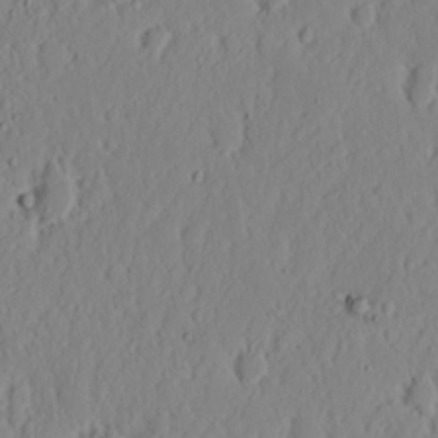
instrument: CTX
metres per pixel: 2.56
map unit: eHh
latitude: 16.4790
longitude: -73.3671
